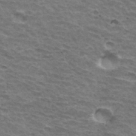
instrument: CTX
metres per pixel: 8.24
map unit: Hto
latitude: 33.9339
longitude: -42.7057
